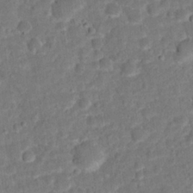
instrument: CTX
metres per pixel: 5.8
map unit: Hto
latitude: 15.3482
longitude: -38.9325
